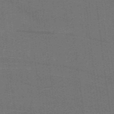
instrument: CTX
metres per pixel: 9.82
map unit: lHb
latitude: -39.8234
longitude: 54.1795
